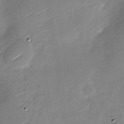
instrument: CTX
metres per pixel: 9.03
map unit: Nhu
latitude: -27.9367
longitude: -73.6694
